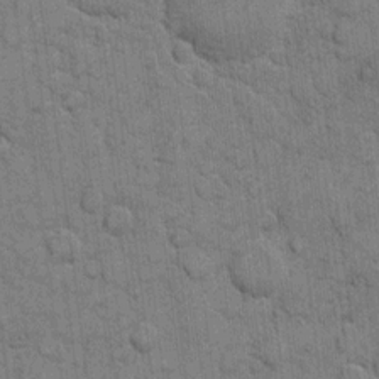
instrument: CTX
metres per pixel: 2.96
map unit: eHh
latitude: 10.9703
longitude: -65.1970
